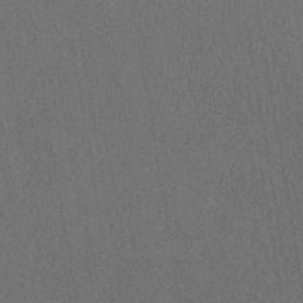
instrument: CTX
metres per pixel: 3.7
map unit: eAb
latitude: 43.1781
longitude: 106.4062
